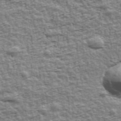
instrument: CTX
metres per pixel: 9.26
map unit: Ave
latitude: 42.6680
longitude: -112.7624
